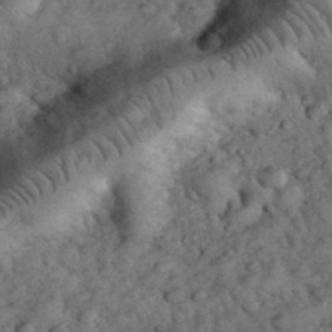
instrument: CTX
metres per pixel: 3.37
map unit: eHh
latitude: 33.7261
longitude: -67.1592
